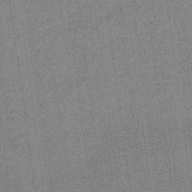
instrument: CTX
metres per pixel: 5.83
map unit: lHb
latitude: -40.3306
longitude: 69.4832
